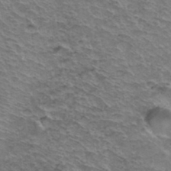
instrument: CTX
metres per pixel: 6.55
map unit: Hto
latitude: 37.8017
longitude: -46.4223
